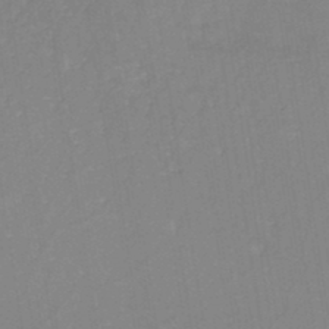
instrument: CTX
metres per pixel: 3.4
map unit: HNb
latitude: -45.4643
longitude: -45.4804
